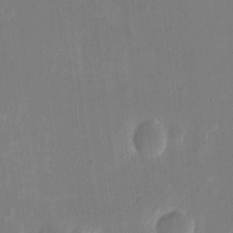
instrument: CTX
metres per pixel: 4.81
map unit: eHh
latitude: 10.1767
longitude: -68.9325
